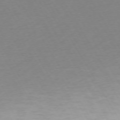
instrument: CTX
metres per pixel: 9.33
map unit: Ap
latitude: -74.3873
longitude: -68.7057
